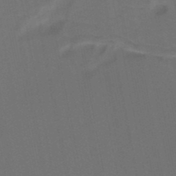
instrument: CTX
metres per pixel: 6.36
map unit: HNb
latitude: -48.8975
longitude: -48.1578
